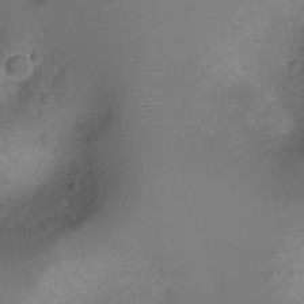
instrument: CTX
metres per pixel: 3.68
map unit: Ht
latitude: -3.1431
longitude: -18.3089
